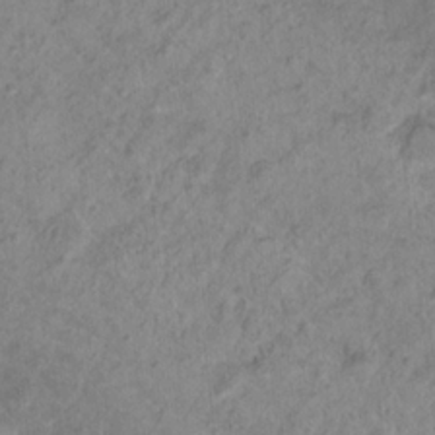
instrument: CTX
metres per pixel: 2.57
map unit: Hto
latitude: 18.1766
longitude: -39.2159
